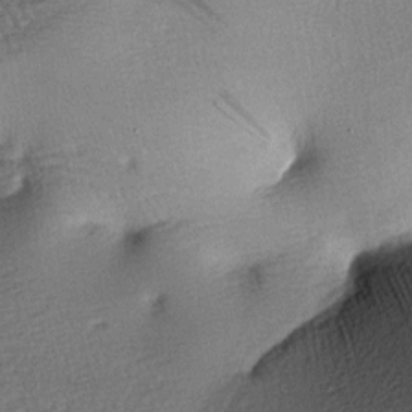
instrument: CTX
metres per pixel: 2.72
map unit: lAa
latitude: -7.8800
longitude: -125.6694
